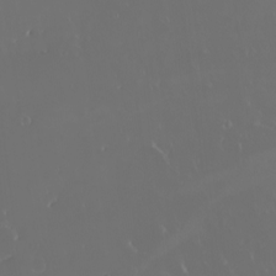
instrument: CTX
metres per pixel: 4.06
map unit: eHh
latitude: -2.4628
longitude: 20.1039
